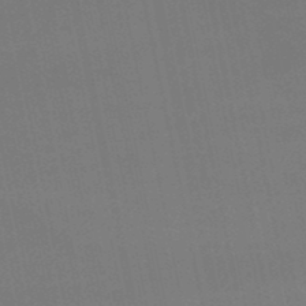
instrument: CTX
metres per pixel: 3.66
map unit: lHb
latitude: -46.8408
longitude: 58.8030
